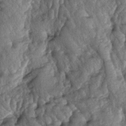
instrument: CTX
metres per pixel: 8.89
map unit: lAa
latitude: -5.3887
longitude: -125.8961
